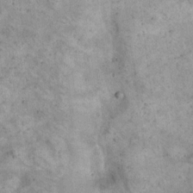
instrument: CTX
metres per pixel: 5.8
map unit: eHh
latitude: 17.1970
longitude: -62.1578
